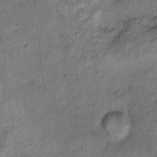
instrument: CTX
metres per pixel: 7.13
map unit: Hto
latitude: 8.5357
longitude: -36.3656
